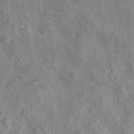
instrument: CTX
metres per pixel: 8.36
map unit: eAb
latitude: 38.3467
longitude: 112.7085
